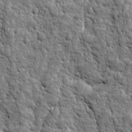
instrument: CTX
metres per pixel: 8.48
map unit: Ave
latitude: 16.2523
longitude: -134.1389
